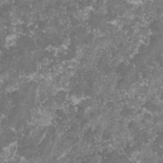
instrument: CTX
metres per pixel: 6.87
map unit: lHvf
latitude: -16.2929
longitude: -99.4048
